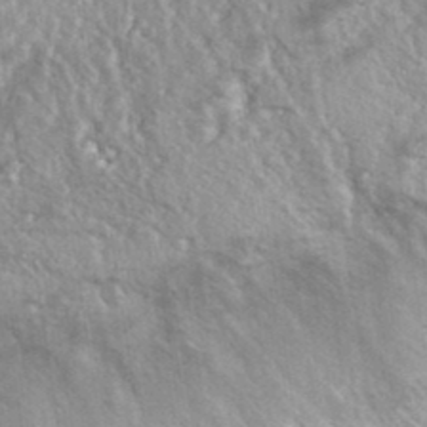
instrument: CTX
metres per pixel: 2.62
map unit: Hto
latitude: 35.7827
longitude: -46.4412
